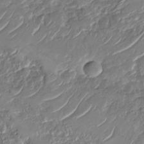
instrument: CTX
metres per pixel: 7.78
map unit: Nhu
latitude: -29.7289
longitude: -71.9528
